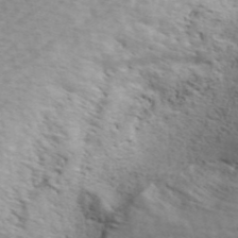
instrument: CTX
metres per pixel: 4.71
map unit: ANa
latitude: 44.1389
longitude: -85.3482
